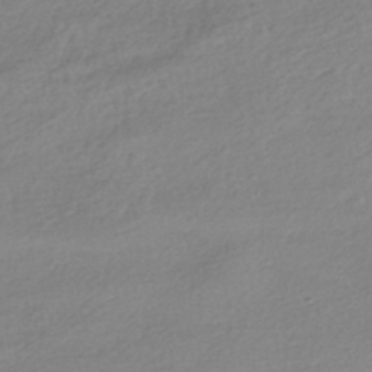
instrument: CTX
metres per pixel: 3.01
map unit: HNhu
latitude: -40.6329
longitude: 94.3873
